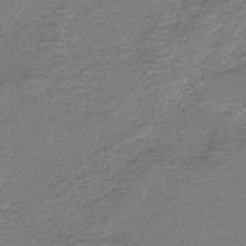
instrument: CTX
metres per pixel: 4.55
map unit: HNb
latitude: -42.1416
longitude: 50.5763
